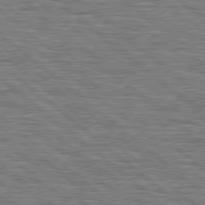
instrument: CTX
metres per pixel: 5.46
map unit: Hpe
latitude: 78.6680
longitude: -120.0633
